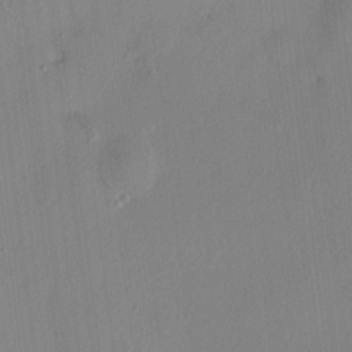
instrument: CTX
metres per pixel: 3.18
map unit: HNhu
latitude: 7.9528
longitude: 7.6533
